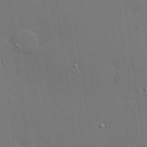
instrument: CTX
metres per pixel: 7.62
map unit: Hve
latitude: 26.8569
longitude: -90.5546
